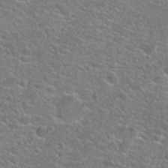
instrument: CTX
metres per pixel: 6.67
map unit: Hto
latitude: 24.9324
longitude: -49.7450
